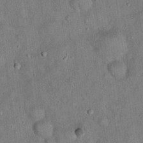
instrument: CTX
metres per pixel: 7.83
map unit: eHh
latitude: 19.6127
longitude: -60.8569
